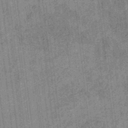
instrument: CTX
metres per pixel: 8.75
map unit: eHb
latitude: -35.4643
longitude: 79.1809
